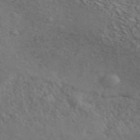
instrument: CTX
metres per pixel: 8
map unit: ANa
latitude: 49.8394
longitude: -81.2537
